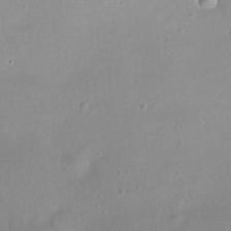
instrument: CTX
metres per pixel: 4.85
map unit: Nhu
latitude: -13.7100
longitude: -40.7435
